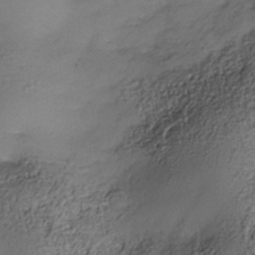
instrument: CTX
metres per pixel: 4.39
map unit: Nhe
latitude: -35.0108
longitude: -143.7450
